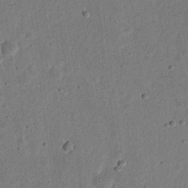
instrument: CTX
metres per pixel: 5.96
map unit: eHh
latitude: 21.9339
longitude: -69.1781
